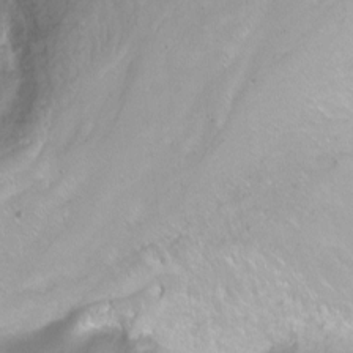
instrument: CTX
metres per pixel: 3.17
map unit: Nhu
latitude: -6.7841
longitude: -47.1781
